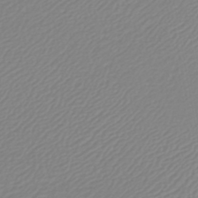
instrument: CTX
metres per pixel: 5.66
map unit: lHb
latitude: -45.0675
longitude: 75.6533
